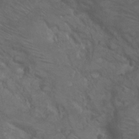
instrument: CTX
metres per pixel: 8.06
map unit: Nhu
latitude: 24.1766
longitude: -52.5357
